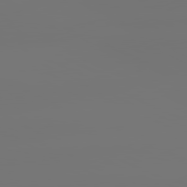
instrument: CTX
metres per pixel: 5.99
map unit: lApd
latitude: 81.1781
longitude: -152.3467
